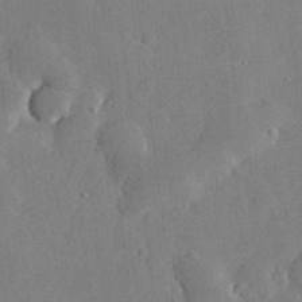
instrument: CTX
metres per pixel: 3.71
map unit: lHvf
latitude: 33.4615
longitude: -91.1025
